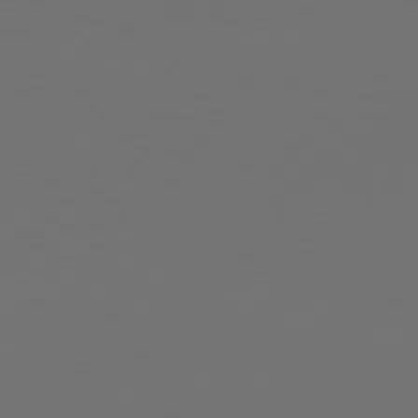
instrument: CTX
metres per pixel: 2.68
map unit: Hpe
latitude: 75.1592
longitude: -129.7449
